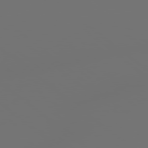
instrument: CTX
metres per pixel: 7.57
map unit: Hpe
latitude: 78.8758
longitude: 177.5021
